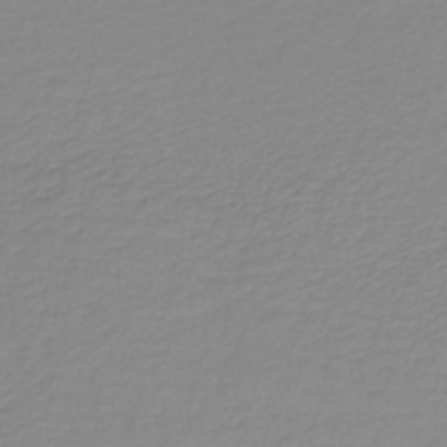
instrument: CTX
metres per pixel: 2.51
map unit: lHb
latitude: -45.3132
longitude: 61.3132
